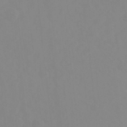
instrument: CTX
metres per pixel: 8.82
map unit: Ht
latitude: -14.8219
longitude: -55.9339
